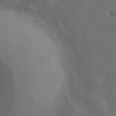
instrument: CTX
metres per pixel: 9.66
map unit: eHh
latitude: 33.9150
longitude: -60.5734
